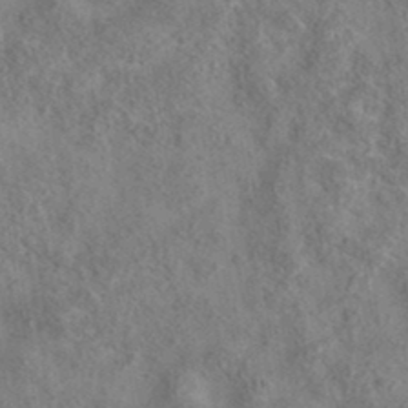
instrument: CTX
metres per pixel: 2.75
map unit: eAb
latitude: 36.0633
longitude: 114.6140
